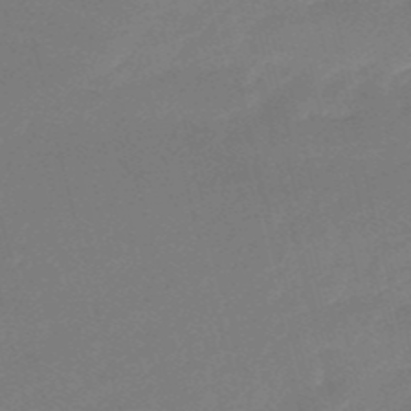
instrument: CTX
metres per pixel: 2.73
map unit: HNb
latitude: -50.7085
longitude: -41.6693
